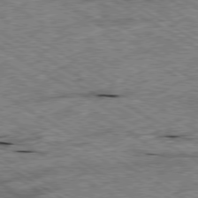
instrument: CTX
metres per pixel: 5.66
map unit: Ap
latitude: -79.8044
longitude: -79.5560
